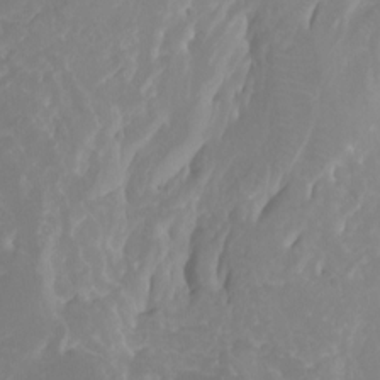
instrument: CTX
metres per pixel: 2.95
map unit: Htu
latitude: -12.7652
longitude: -72.2712
